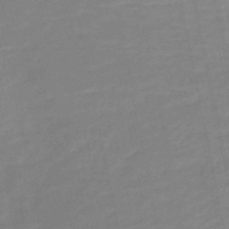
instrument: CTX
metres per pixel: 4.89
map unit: HNb
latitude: -51.6911
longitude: -47.9150
